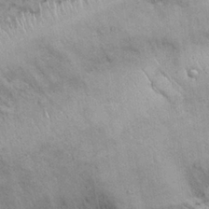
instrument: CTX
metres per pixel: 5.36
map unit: Nhu
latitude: 26.9136
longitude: -68.6113
